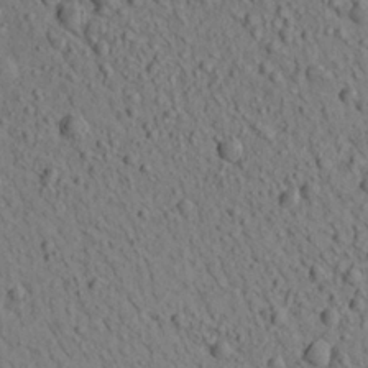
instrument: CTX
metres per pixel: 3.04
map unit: Aa
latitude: 22.4790
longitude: -139.8016
